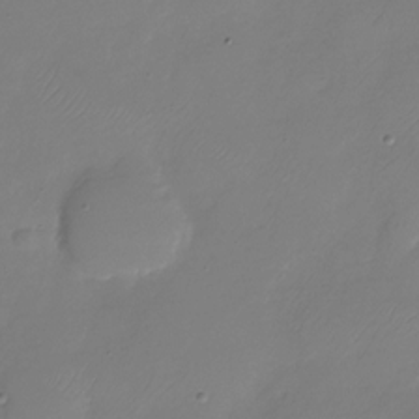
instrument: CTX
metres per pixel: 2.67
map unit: Nhu
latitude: -28.5763
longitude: -59.2726
